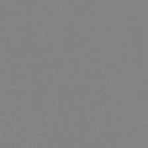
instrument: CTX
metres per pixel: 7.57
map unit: HNb
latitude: -44.5385
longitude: -41.4993
